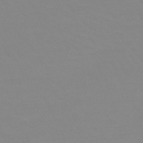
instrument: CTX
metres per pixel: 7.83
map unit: HNb
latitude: -48.5007
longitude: -43.4238
